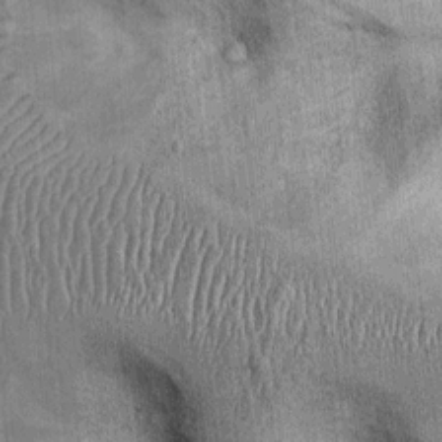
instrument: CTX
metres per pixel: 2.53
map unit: Ht
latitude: -0.0094
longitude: -13.5182
